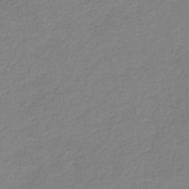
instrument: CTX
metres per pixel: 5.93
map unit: HNb
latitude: -34.9542
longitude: 52.2739
